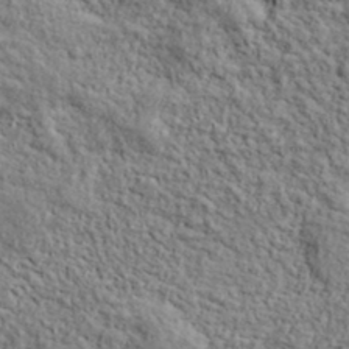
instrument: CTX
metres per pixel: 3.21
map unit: lHvf
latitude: 38.3467
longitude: -90.2900
